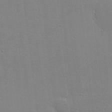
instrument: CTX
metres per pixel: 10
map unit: eHh
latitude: -3.6154
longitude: -80.2333
